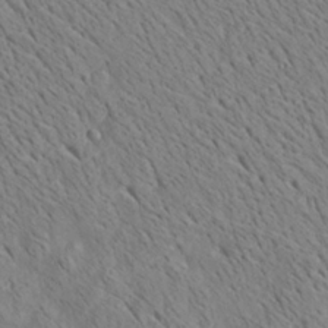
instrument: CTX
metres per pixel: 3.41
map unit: Aa
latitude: 21.9528
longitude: -140.1199
